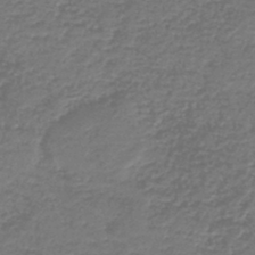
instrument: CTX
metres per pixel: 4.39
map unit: HNb
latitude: -43.3320
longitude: 49.9178
